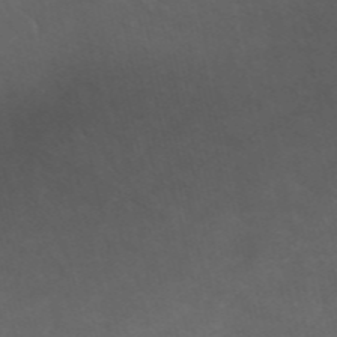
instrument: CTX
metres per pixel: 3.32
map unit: ANa
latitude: 49.7261
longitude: -71.9150
